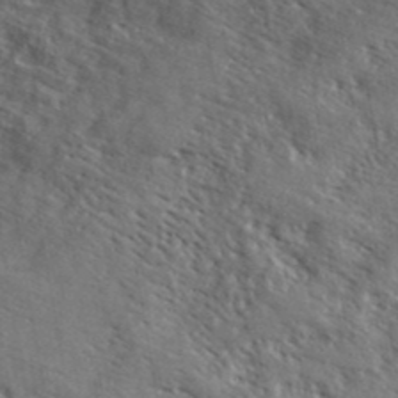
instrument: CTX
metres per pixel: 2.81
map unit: ANa
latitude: 42.4979
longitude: -87.6883
